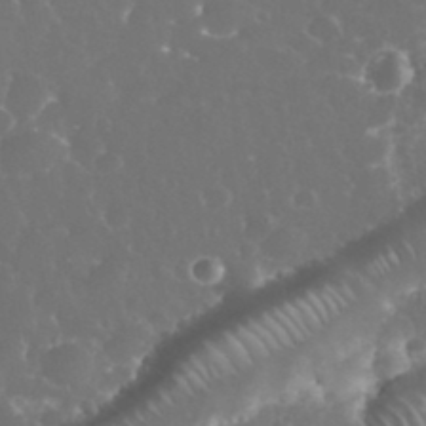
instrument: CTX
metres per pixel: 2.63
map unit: eHh
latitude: 34.2144
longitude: -63.2915
